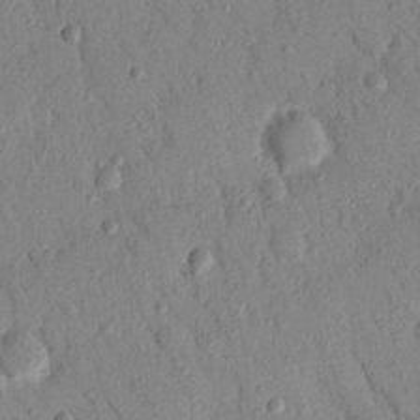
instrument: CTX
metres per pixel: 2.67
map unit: Nhu
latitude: 22.1956
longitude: -76.6679
